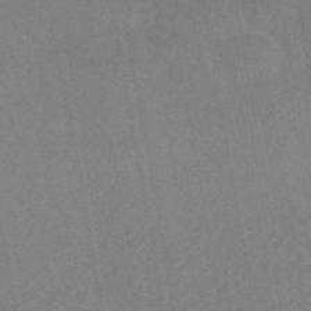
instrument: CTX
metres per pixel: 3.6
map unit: HNhu
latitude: -44.9542
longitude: 92.3873
